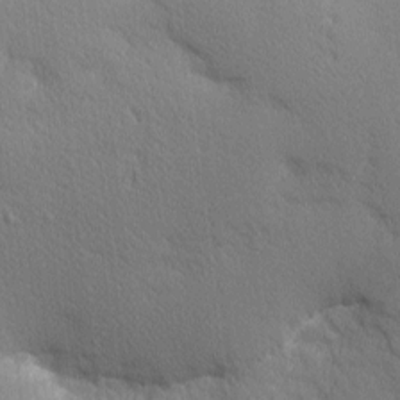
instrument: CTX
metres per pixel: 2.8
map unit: Nhu
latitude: 2.6301
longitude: -75.1970
